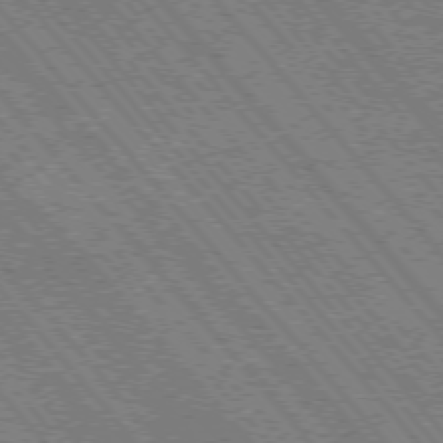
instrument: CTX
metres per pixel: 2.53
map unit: Hpe
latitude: -75.8990
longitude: -16.1578
